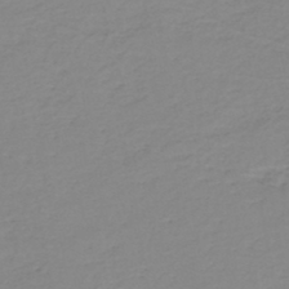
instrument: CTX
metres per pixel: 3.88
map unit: eHh
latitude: -44.5763
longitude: -29.6127
